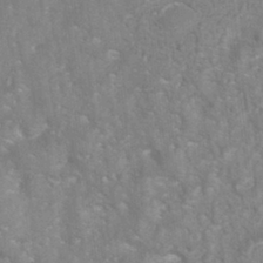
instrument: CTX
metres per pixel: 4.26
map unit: ANa
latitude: -39.1053
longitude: 96.2740
